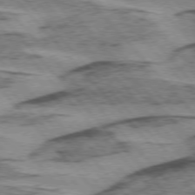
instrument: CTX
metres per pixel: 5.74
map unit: lApd
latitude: 75.1970
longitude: -78.1578
